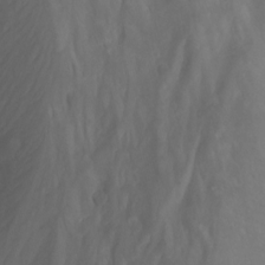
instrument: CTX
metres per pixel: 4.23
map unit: Nhu
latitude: -13.8045
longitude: -64.8947
